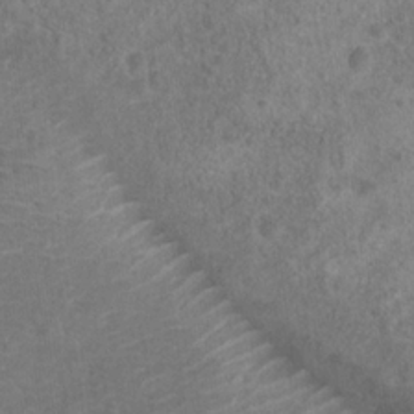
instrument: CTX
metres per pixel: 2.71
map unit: Hto
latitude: 17.4237
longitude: -41.5749
